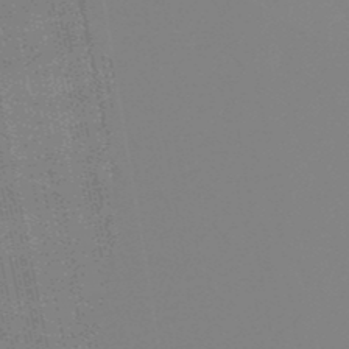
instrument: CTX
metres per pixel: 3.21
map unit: lHb
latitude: -49.3321
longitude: 74.1606
